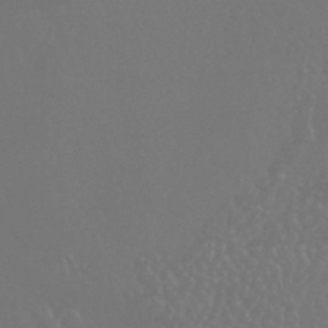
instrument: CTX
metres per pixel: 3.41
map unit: HNhu
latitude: -43.8422
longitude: 94.3495
